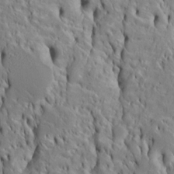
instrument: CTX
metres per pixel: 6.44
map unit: Htu
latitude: -4.9163
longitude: 152.2739
